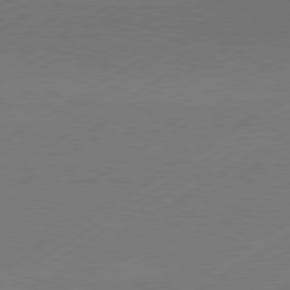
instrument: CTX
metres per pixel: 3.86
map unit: Hpe
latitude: -81.0865
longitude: 15.3132
